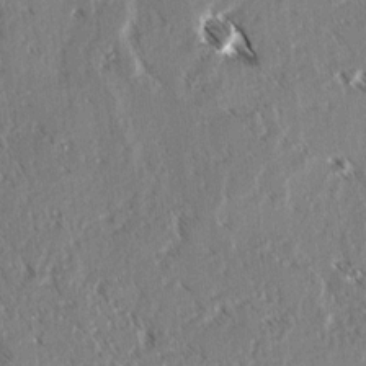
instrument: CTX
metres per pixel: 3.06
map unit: lAvf
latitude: 3.4048
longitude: -105.2537
